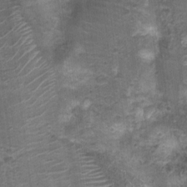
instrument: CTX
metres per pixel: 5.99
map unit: Nhu
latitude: 3.3104
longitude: -17.7260
